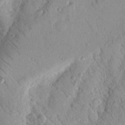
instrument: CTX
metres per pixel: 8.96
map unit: Nhu
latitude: 18.9891
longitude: -77.8016
